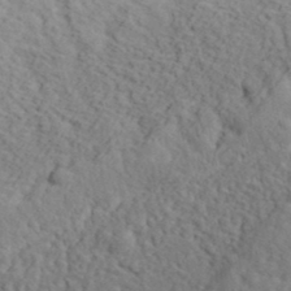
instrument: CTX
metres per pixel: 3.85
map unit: eHh
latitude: 35.6127
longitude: -78.4790
